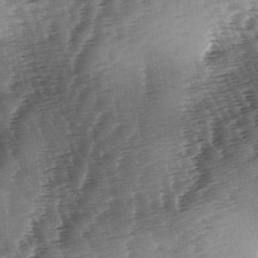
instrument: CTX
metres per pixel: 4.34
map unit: lAa
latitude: -3.7666
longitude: -126.7813
